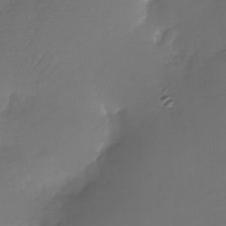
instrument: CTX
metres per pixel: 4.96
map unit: Nhu
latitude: -26.7841
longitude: -71.2915
